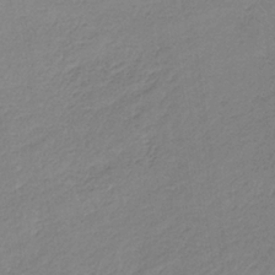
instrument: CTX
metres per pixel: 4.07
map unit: HNb
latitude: -34.8786
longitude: 55.4266
